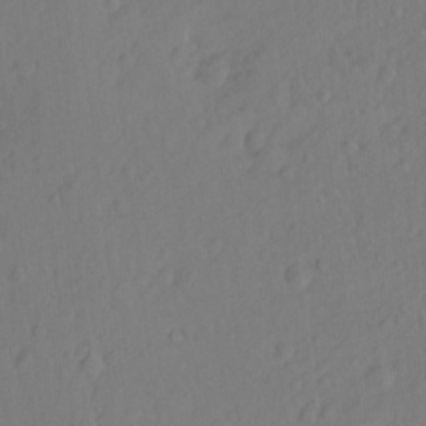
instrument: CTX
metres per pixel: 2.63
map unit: Hto
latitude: -7.3320
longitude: -47.3860
